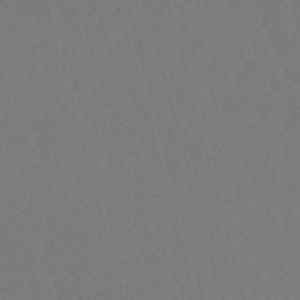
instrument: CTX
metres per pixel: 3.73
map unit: eHb
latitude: -50.8408
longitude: 75.7856
